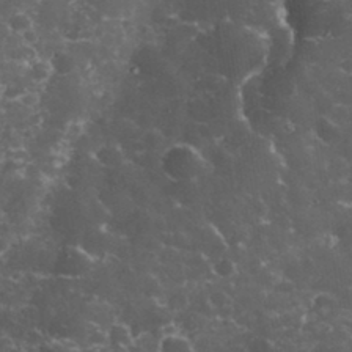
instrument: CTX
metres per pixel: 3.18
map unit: eHh
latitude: 33.1970
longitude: -62.1767
